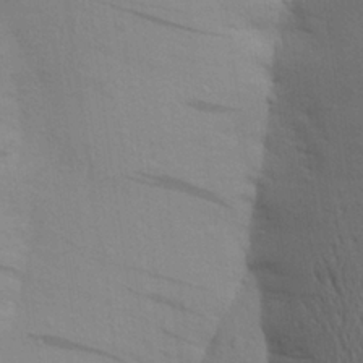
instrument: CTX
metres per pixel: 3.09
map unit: Aa
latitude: 24.6868
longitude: -148.8569
